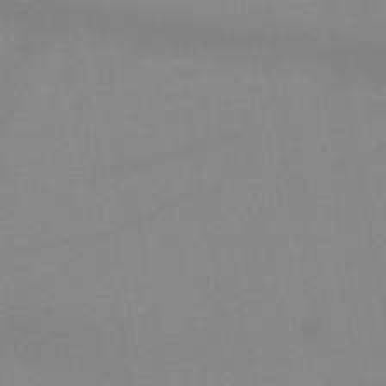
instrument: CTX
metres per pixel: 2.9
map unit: HNb
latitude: -49.2565
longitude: -40.3089
